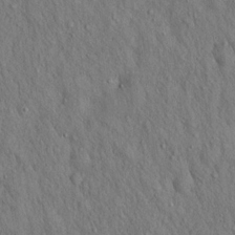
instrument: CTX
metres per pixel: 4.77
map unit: Hto
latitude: 15.8962
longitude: -58.7813
